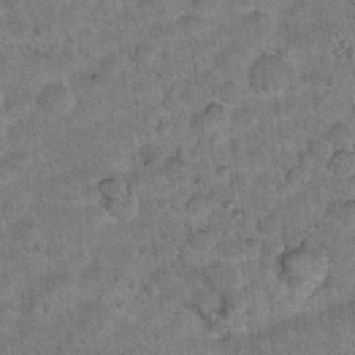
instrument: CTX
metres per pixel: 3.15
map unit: Hto
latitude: 11.8961
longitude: -37.3670
